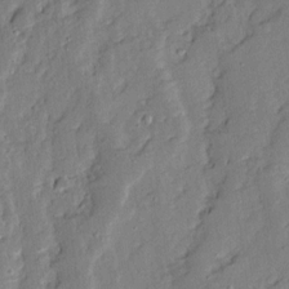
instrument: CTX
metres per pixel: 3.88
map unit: Ave
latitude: 13.2159
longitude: -134.7435
